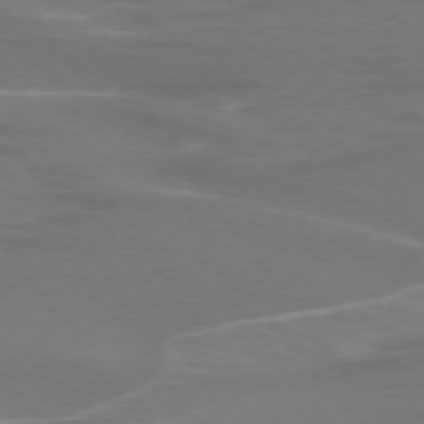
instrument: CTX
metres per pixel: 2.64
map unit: lApd
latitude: 75.0836
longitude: -62.6113
